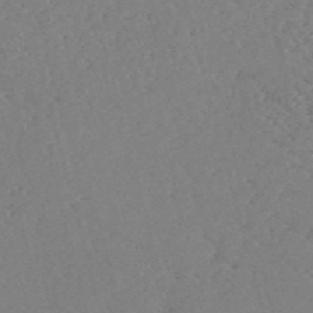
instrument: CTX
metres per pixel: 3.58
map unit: eHh
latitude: -54.6708
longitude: -89.0837
